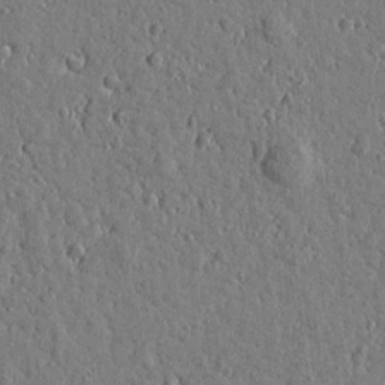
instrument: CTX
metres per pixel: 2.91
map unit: Htu
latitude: 1.1592
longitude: -178.8191
